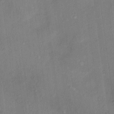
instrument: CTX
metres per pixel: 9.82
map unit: Hto
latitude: 15.5183
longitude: -39.9339
